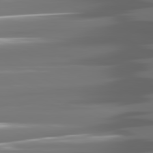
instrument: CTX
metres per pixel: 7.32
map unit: lApd
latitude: 81.1403
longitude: -141.6127
